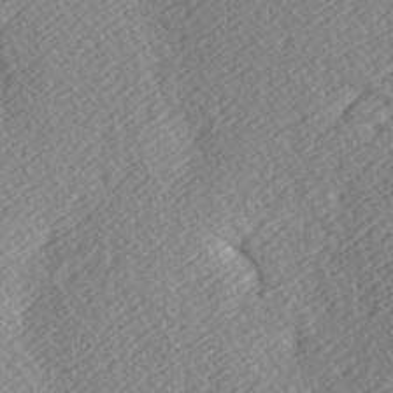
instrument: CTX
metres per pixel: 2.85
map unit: Hve
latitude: 3.0647
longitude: -123.9906
